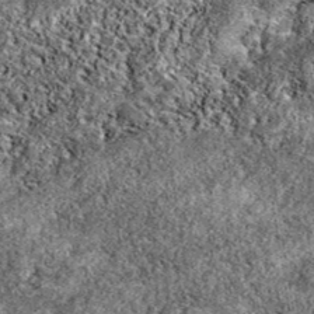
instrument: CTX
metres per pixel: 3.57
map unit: eAb
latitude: 39.0080
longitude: 111.6344
